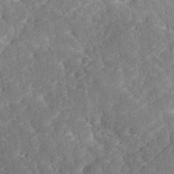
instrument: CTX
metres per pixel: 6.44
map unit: Ave
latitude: 17.8205
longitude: -135.3859
